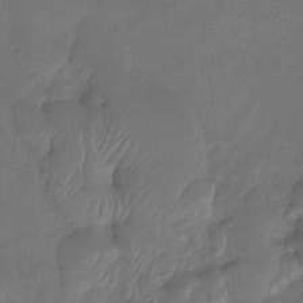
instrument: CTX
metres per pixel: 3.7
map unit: Htu
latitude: -14.3496
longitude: -45.3104
